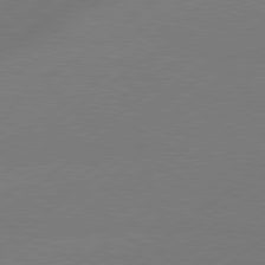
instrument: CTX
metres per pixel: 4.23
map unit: lApd
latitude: 79.4427
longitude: -131.7639
